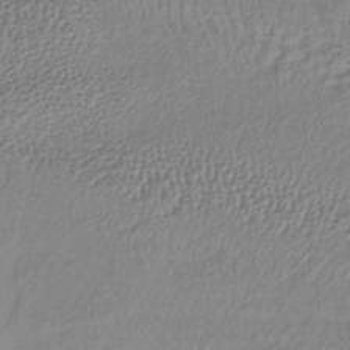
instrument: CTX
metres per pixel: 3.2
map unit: lHb
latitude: -38.3118
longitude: 70.4629
